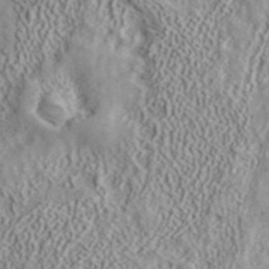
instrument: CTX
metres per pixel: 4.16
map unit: ANa
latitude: 40.8758
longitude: 15.1242
